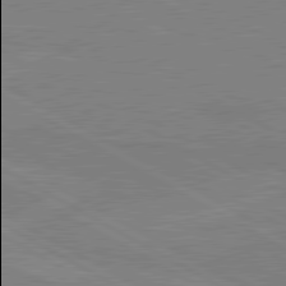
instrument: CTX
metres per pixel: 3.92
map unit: lApd
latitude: 80.4223
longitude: 122.0094
